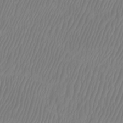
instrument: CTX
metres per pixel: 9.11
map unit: Htu
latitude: -8.4818
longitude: -74.7813
